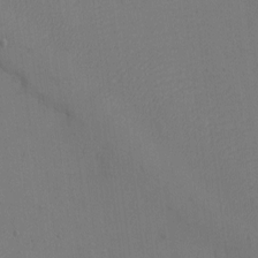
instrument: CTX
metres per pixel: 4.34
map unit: eHh
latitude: -5.6910
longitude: -80.4412
